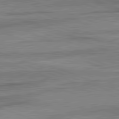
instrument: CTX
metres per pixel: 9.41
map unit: lApd
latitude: 82.3278
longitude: -162.4034
